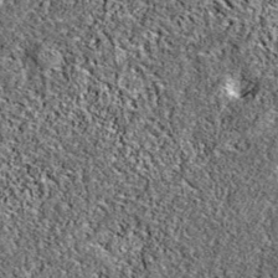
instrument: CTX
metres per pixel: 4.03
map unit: eAb
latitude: 37.9150
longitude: 106.5007
